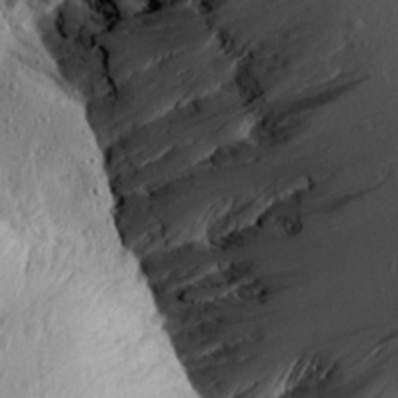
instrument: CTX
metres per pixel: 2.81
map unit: Aa
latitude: 14.0633
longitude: -141.9339
